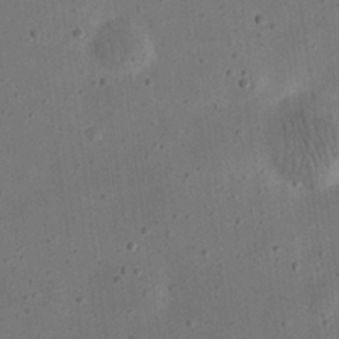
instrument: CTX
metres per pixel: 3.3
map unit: eHh
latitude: 24.0822
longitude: -68.8947
